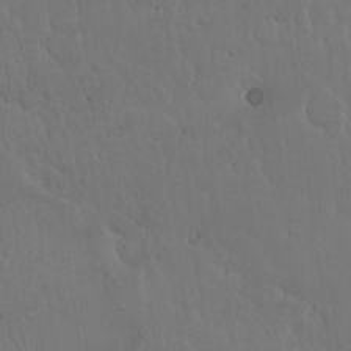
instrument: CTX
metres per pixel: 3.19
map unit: Hto
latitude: 17.8772
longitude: -59.8772
